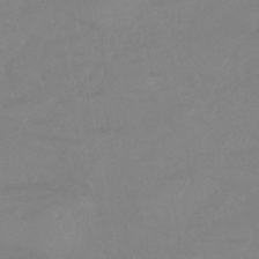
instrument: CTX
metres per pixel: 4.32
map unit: eHb
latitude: -44.1606
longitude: 81.6911
